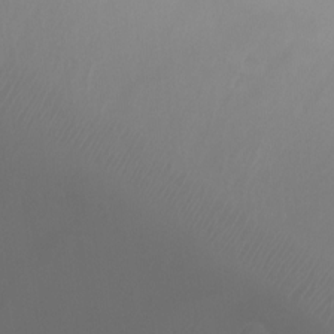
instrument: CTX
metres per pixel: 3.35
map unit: Ht
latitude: -2.1605
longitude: -19.1970
